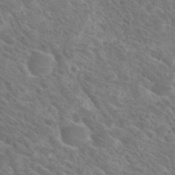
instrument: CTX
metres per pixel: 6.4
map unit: Hto
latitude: 30.9514
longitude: -47.1592
